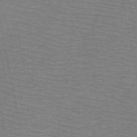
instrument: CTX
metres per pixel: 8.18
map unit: HNb
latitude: -49.6155
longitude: -50.9324
